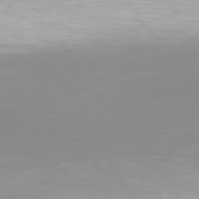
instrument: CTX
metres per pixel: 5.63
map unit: Hpe
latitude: 77.7260
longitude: -131.3104
